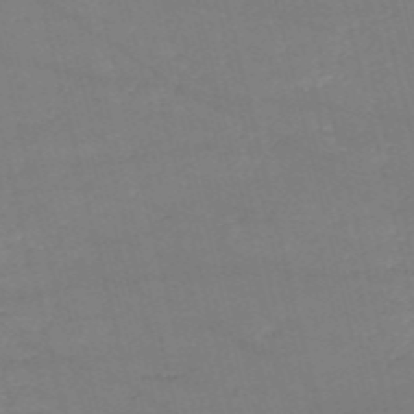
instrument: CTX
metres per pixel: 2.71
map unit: HNb
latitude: -53.8044
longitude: -37.6694
